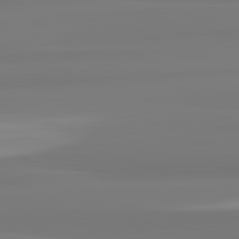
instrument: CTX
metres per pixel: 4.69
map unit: lApd
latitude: 82.6301
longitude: 173.4643
